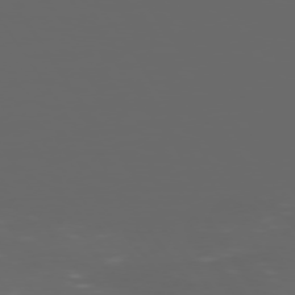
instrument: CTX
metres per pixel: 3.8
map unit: Hpe
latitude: 73.7450
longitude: -128.0255
